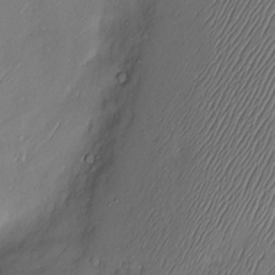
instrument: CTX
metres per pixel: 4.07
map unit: Hve
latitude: -10.7841
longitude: 173.6344
